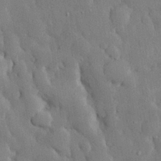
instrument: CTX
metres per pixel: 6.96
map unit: eHh
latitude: 28.6679
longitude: -79.2159
